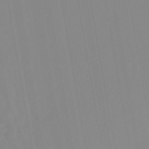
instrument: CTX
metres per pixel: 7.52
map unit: lHb
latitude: -48.1795
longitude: 76.1039
